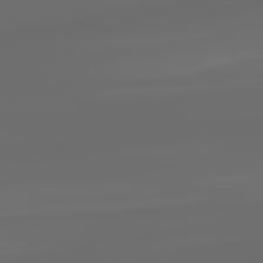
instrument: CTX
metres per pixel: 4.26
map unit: lApd
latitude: 83.4426
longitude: -128.4790
